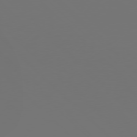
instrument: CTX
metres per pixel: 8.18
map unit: Hpe
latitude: 76.8002
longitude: -162.7058
